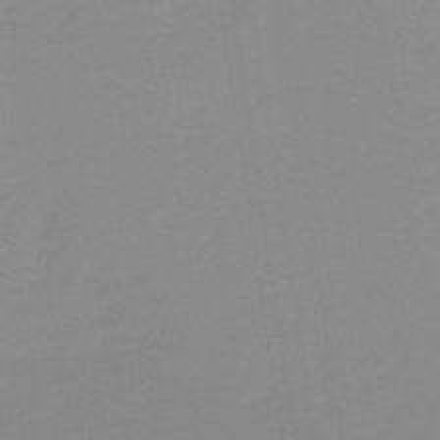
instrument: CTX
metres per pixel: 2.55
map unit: lHb
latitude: -31.7288
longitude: 66.4440
